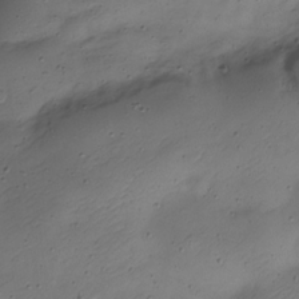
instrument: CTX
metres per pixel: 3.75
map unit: Nve
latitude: -23.2754
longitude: 106.5196
